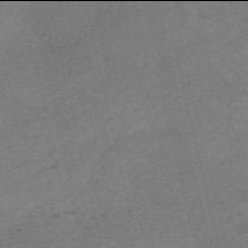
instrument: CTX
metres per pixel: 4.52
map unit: HNb
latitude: -54.0094
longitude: -41.7449
